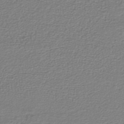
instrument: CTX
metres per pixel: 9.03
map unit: lHb
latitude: -42.1983
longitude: 70.0472
